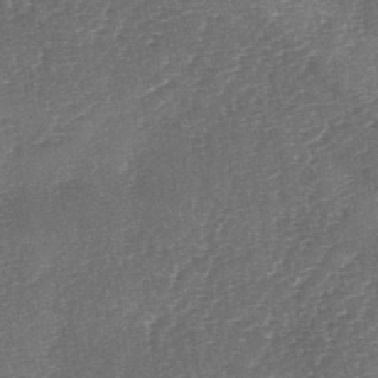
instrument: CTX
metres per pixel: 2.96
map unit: lAa
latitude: -2.7274
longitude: -128.2900
